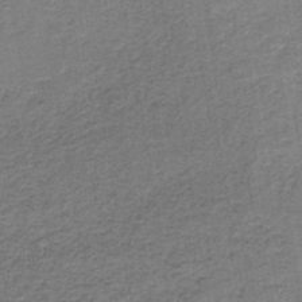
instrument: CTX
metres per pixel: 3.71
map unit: HNb
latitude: -44.1228
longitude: 49.6722
